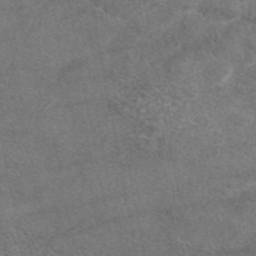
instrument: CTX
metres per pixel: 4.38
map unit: eAb
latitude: 45.1025
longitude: 108.1606
